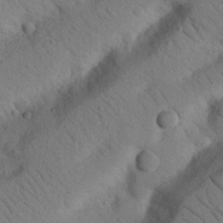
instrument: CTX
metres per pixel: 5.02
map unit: Nhu
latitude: 22.2145
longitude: -75.0836
